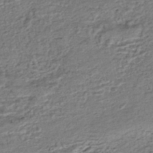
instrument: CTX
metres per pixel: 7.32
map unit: HNhu
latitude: -45.2565
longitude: 105.9367
